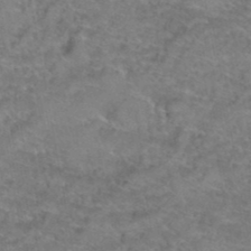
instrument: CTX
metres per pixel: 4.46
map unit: Hto
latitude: 39.4237
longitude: -42.8758
